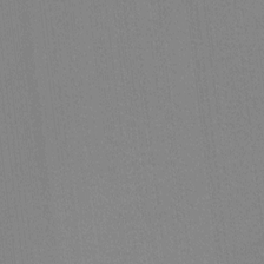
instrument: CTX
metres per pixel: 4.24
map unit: Ht
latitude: -1.0865
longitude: -33.4615
